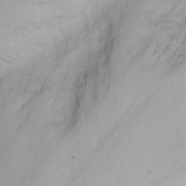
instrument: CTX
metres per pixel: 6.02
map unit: Nhu
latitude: 0.0255
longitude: -76.3467
